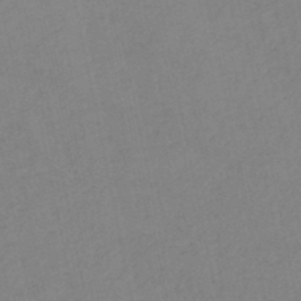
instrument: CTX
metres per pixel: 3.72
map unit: lHb
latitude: -46.7274
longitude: 61.2376
